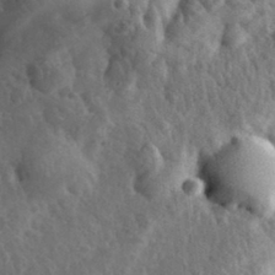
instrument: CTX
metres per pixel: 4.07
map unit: eHh
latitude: 32.7435
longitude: -80.5168
